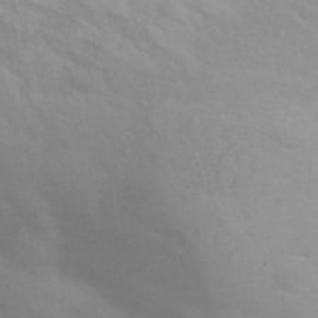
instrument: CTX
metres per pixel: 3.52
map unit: eHh
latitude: 31.8773
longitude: -61.5938
